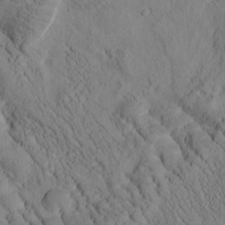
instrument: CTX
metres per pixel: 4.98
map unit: Htu
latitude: -0.9731
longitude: 174.0472
